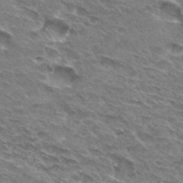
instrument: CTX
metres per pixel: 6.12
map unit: Hto
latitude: 31.7261
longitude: -45.0458
